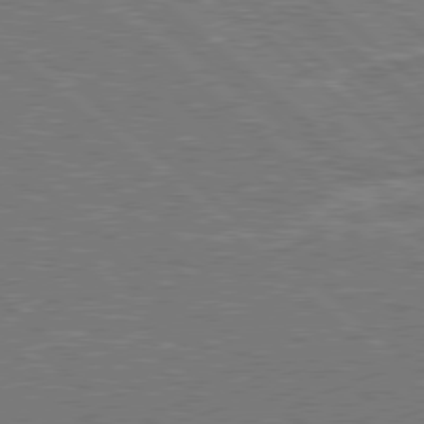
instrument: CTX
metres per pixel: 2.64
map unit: Hpe
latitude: 78.6491
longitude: -152.1011
